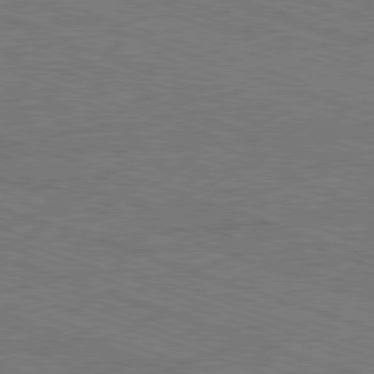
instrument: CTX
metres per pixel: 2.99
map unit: Ap
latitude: -81.5399
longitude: -72.4223
